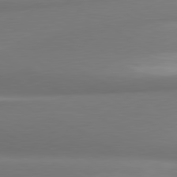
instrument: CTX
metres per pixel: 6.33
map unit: lApd
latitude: 80.2900
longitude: 175.6154
